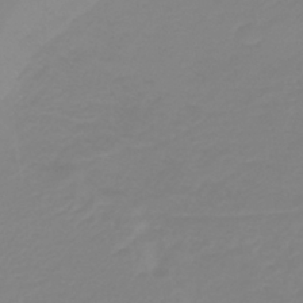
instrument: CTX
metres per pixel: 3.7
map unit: lHb
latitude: -40.8975
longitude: 60.0472
